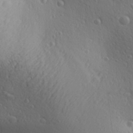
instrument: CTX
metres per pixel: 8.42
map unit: Aa
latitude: 29.9528
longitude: -139.9717
